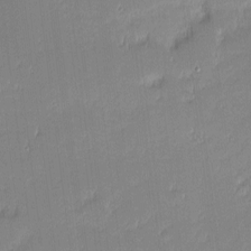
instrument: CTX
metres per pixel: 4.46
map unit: eHh
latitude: -1.9745
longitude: -83.1970
